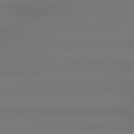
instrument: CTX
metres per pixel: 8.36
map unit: lApd
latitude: 79.0081
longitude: -136.0822
